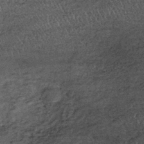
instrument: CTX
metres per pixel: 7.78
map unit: lHb
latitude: -39.4643
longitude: 65.6344
